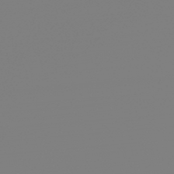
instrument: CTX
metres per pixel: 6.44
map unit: HNb
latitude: -46.1039
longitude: 55.2943
